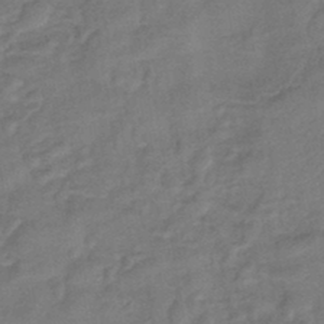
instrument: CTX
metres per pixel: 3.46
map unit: eHb
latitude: -42.6707
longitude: 82.8975
